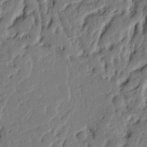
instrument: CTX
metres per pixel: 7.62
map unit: Ht
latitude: 10.0822
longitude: -78.5735
